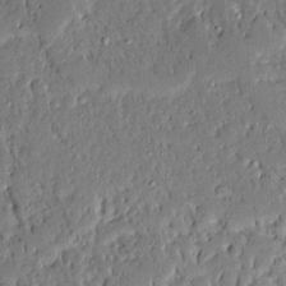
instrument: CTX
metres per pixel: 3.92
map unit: Ave
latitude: 14.9325
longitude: -139.9528
